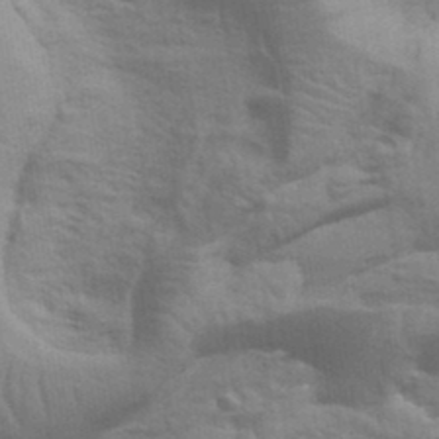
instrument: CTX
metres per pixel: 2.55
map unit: eHh
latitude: 36.9325
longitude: -81.3671
